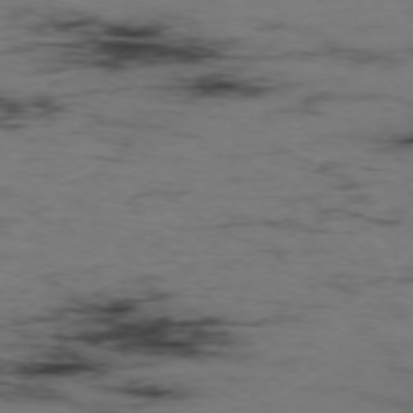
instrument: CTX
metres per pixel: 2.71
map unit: Hpe
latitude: -75.5211
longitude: -23.0458
